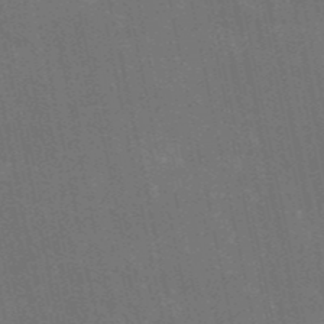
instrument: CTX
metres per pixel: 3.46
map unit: HNb
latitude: -52.2928
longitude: -40.1010
